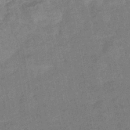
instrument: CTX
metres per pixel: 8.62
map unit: eHb
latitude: -42.8219
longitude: 82.4062
